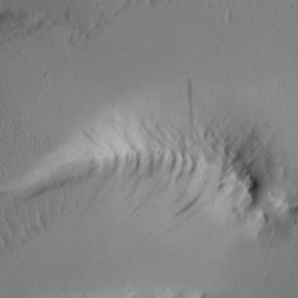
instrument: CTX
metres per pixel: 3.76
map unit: Aa
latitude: 11.8772
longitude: -126.7057
